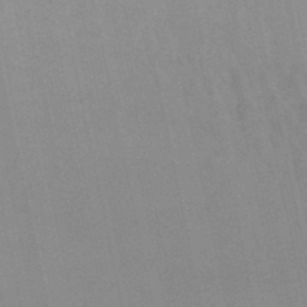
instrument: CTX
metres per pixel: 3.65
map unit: lHb
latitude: -48.7841
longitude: 72.9164
